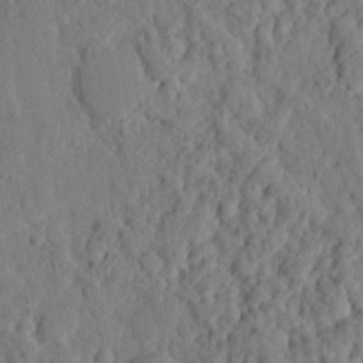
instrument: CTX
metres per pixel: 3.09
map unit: eHh
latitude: 25.6693
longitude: -78.7435
